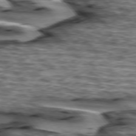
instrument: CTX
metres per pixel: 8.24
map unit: lApd
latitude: 75.5182
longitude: -72.5735
